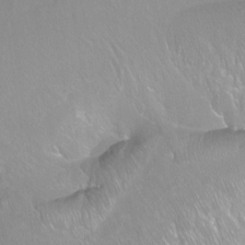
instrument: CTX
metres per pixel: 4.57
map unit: Ht
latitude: -15.3321
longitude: -43.6694
